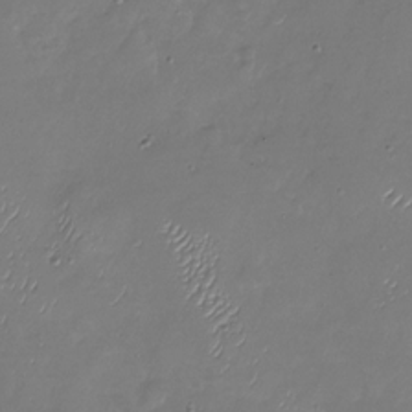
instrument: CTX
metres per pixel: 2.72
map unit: Nhu
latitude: -27.6910
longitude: -58.9703
